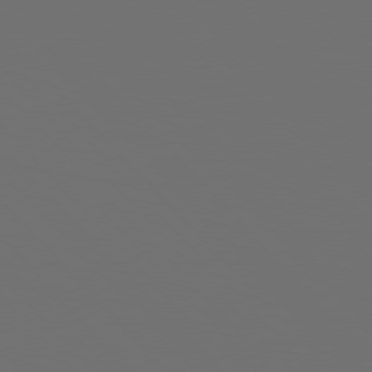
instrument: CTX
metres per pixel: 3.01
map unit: Hpe
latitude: 76.3089
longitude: -142.3090
